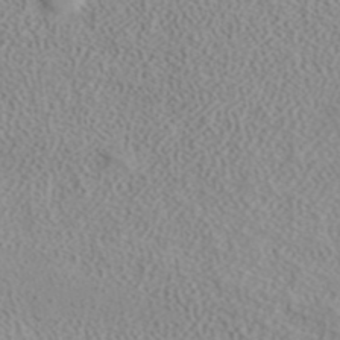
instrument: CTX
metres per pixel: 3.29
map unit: ANa
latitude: 40.4034
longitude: 23.8423
